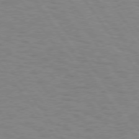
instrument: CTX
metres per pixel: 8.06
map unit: Hpe
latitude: 74.7624
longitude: -136.0633
